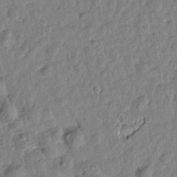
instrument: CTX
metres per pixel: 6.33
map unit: Htu
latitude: 1.1592
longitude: -179.4994
